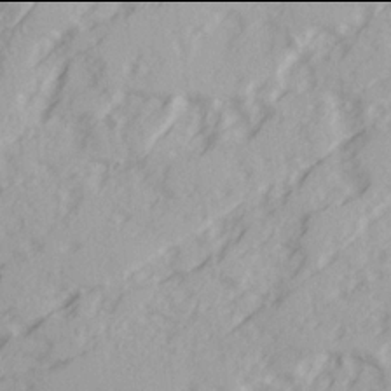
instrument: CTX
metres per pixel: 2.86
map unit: Ave
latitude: 21.9906
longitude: -131.8584
